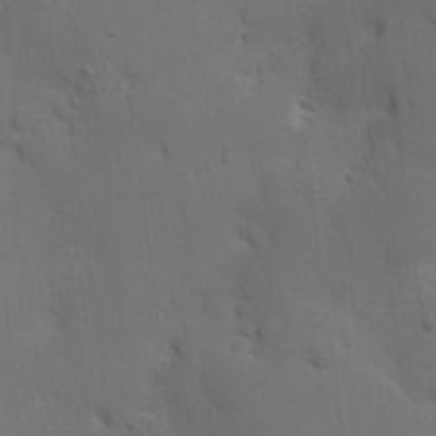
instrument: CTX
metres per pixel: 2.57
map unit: Nhu
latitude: 16.2523
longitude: -78.3656
